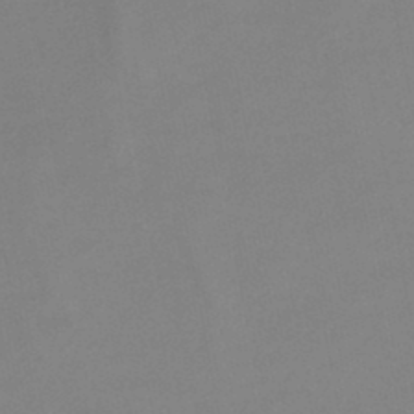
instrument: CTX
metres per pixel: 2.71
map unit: lHb
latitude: -45.7856
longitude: 74.9164
